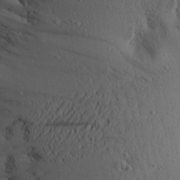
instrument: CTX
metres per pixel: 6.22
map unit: Aa
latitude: 23.6883
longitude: -144.8380
